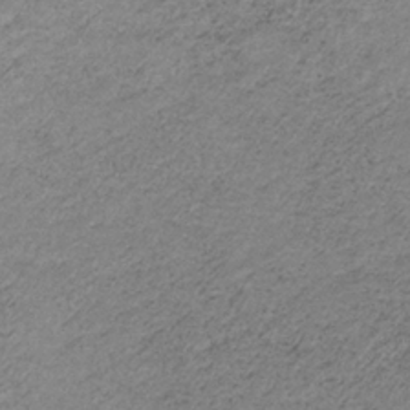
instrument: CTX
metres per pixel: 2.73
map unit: HNb
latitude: -33.8801
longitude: 61.6155
